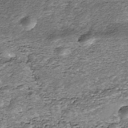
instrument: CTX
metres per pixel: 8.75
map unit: Nhe
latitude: -39.3510
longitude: -116.7246
